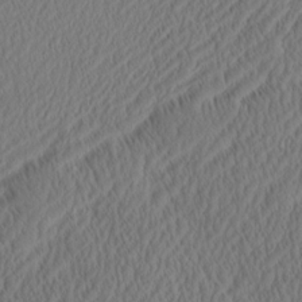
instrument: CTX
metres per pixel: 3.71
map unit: eHh
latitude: -3.1998
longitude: 16.8786
